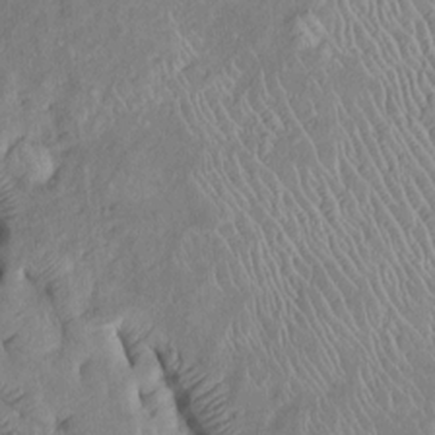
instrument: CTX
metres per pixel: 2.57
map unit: Htu
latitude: -6.6140
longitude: 153.1620
